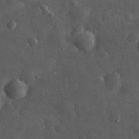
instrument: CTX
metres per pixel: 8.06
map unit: eHh
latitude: 31.6694
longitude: -71.1025
